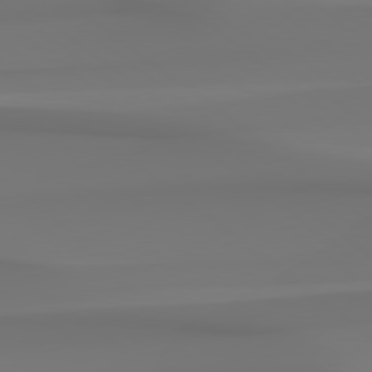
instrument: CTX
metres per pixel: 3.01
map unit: Hpe
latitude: 78.6302
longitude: -136.3090
